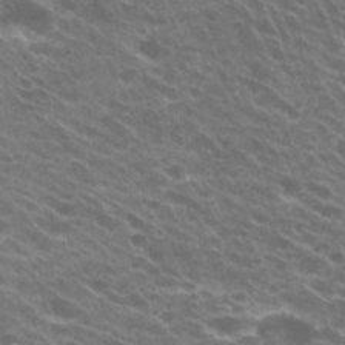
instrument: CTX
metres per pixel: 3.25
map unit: Hto
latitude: 23.7072
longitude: -40.5167
